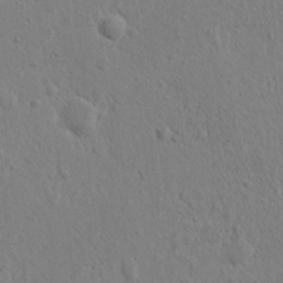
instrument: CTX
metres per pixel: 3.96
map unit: Nhu
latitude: 15.5183
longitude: -75.0081
